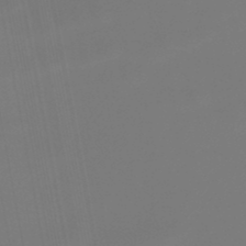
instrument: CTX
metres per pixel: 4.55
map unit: lHb
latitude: -47.2187
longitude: 74.2740
